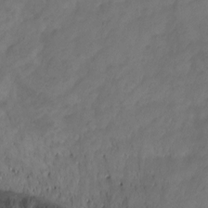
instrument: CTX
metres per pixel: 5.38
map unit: Ht
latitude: 0.8758
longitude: -35.1403
